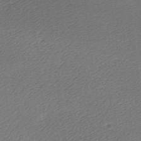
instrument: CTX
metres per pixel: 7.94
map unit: Ave
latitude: -6.8786
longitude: -123.3860
